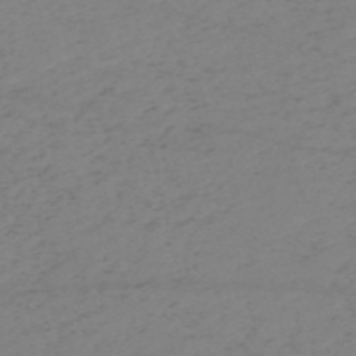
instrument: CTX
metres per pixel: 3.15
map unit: HNb
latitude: -54.8219
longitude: -46.8569
